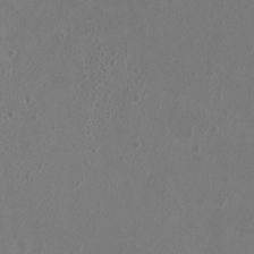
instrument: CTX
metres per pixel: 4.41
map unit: eHh
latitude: -7.2943
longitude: -75.5749
